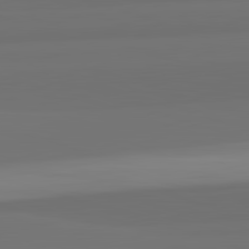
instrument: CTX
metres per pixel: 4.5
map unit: lApd
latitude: 82.7435
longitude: 165.1809
